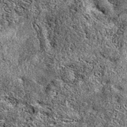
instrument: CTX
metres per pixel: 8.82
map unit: eAb
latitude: 37.9150
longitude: 111.2565
